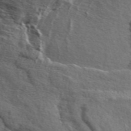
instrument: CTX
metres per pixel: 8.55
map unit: ANa
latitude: 49.4426
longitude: -74.4601
